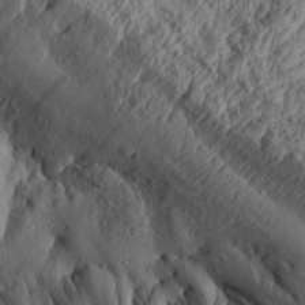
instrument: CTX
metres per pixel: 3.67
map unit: Aa
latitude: 30.6869
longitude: -134.3656
